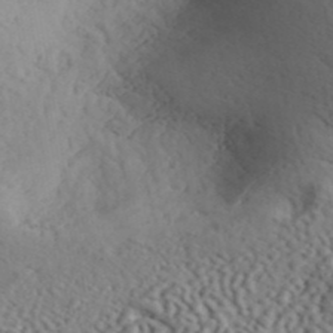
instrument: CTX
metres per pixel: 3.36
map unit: ANa
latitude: 41.0080
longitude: 52.5951
